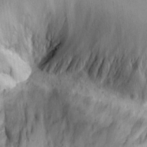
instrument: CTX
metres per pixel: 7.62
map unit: Aa
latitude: 18.8191
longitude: -126.7624
